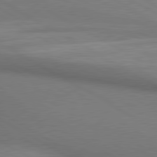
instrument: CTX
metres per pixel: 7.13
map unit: lApd
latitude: 80.5357
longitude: 136.0661
